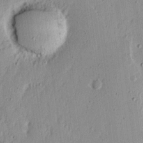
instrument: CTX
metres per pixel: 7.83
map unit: Nhu
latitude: 18.3845
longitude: -72.7436
